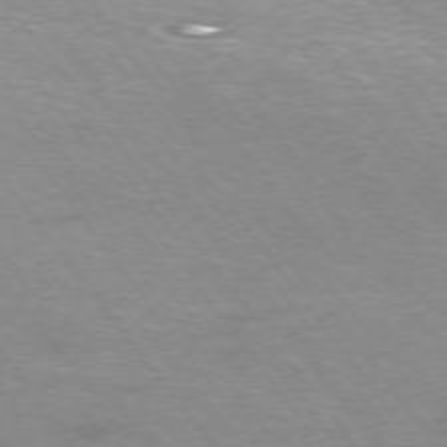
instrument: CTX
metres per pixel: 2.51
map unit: Ap
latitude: -75.3132
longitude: -70.3089
